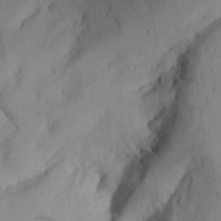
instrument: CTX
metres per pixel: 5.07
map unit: Aa
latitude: 25.1025
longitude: -131.7072
